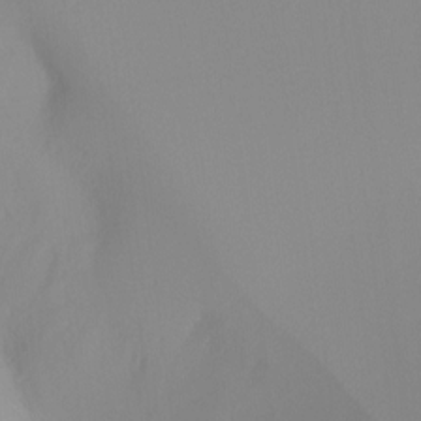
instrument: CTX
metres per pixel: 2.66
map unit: Ht
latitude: -16.8408
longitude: -46.4979
